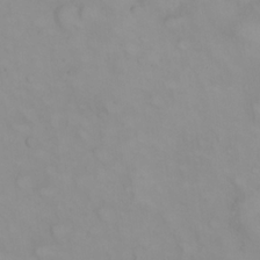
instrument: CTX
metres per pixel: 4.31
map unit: eHh
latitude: 22.6490
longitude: -61.5182
